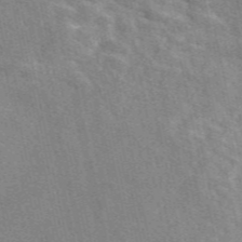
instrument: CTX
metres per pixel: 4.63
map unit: eAb
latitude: 48.8002
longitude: 115.4265
